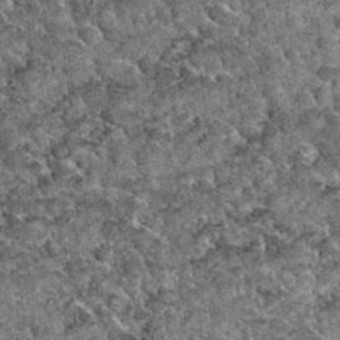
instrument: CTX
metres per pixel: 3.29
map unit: Hto
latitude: 34.8002
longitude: -52.2522
